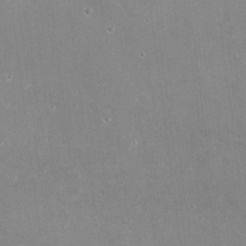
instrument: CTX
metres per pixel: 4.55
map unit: Nve
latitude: -18.4062
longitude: -59.7072
